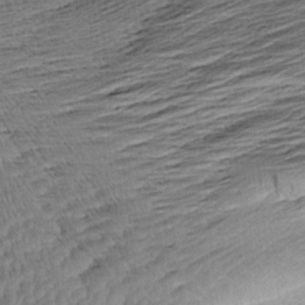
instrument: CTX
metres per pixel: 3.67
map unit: Aa
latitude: 8.4790
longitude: -141.1403
